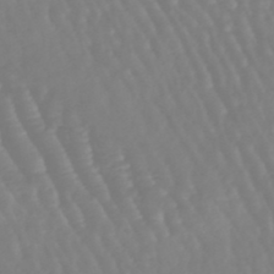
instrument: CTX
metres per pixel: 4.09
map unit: eHb
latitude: -46.0850
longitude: 79.2754
